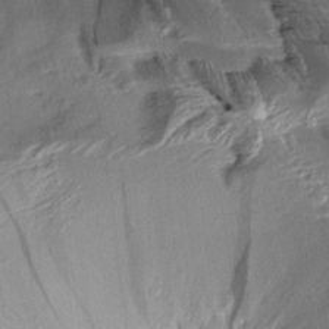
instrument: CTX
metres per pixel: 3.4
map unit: Aa
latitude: 9.7072
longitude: -141.8016
